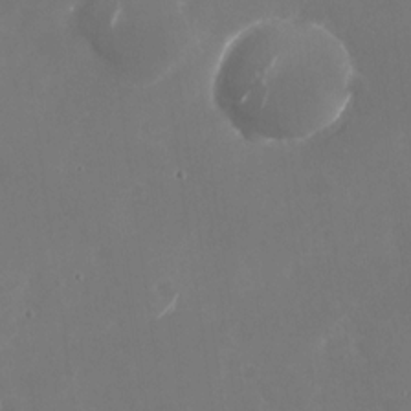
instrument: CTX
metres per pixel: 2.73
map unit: Nhu
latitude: -28.6330
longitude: -69.8583
